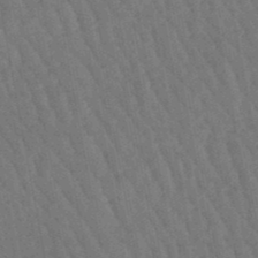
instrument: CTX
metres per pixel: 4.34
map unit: lHb
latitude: -47.4076
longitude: 76.9164
